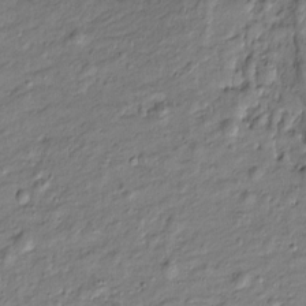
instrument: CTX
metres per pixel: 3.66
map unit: Htu
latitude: -8.0850
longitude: 177.3132
